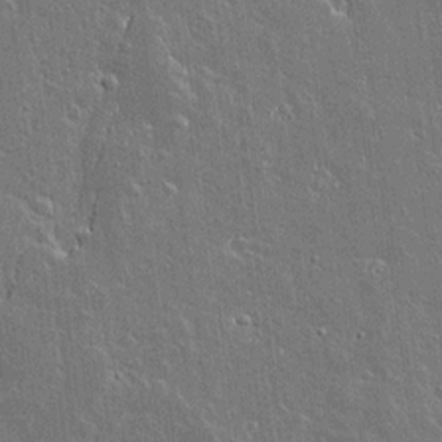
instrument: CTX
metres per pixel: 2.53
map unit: lAvf
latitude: 14.4979
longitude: -128.0255
